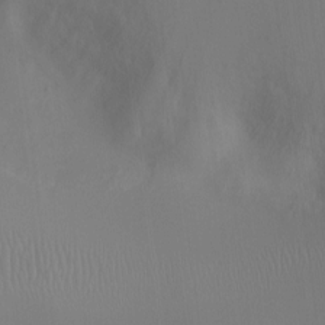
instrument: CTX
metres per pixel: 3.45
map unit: Ht
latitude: -10.3495
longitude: -29.1592
